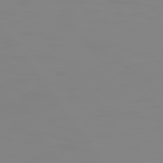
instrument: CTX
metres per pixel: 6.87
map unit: Hpe
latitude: 74.3467
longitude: -126.7435
